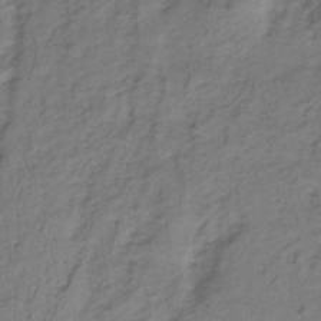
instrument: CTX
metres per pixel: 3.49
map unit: lHb
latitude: -33.3510
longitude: 66.0283
